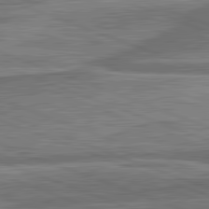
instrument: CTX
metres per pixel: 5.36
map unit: lApd
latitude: 82.2711
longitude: 167.6533
